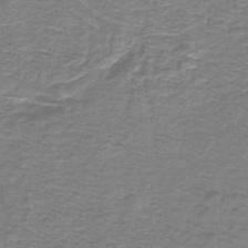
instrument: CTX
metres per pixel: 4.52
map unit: lHb
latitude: -41.7100
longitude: 55.2376
